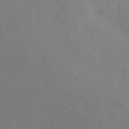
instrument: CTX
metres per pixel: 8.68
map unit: Ht
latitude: 12.6302
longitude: -40.9891
